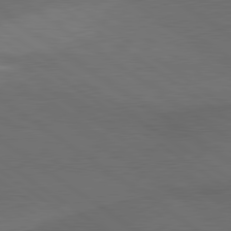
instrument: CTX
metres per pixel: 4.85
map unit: lApd
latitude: 79.7828
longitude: -177.3481
